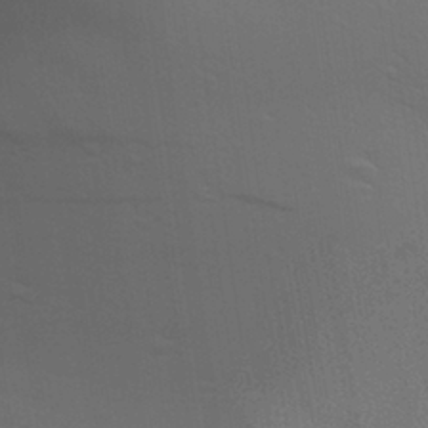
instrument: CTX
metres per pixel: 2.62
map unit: Aa
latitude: 27.3860
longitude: -138.8002
